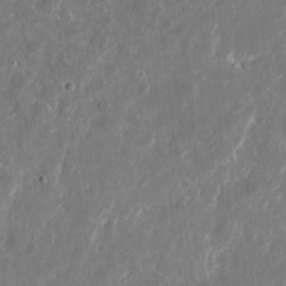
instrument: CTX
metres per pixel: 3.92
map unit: eHh
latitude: 10.7246
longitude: -71.8772
